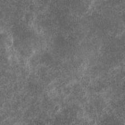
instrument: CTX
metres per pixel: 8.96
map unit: eHh
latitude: 4.5357
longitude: -71.5938
